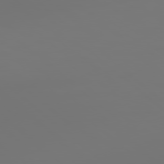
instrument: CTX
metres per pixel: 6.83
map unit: Hpe
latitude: 78.4790
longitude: 177.8233
